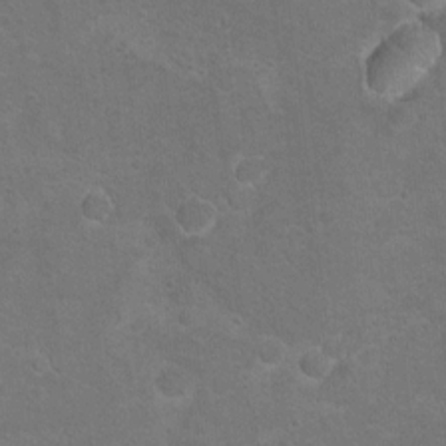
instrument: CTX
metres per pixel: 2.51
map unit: Hto
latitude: 9.0648
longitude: -30.4601
